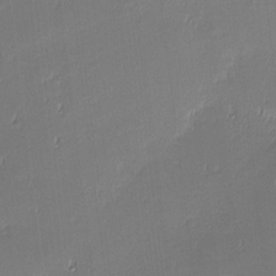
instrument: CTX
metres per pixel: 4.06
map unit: eHh
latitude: -3.2753
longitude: -83.2725
